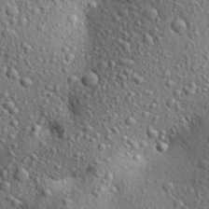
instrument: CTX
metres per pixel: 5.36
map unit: Aa
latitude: 28.1955
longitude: -148.7624
